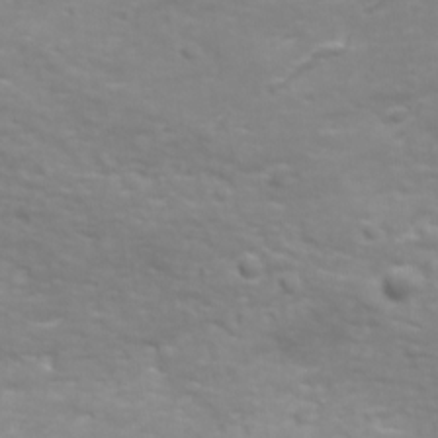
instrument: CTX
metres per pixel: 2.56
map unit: Ave
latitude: 17.9339
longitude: -133.8772
